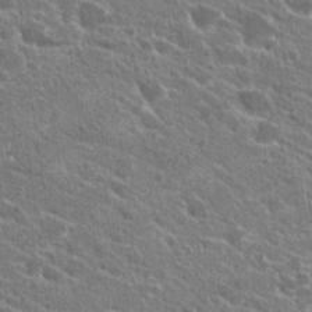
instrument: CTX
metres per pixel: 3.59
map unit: Hto
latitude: 24.2522
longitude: -39.1025
